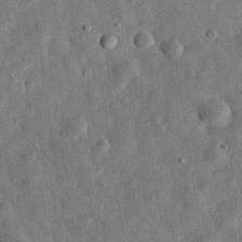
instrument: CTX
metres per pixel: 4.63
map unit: eHh
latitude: 31.7261
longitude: -76.4412
